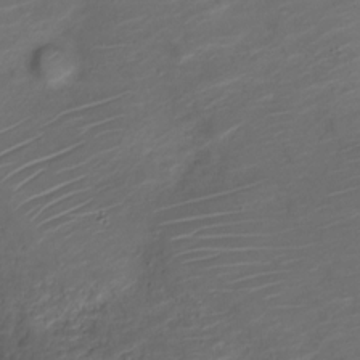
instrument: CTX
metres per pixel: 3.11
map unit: Nve
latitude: -20.2550
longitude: 105.4454
